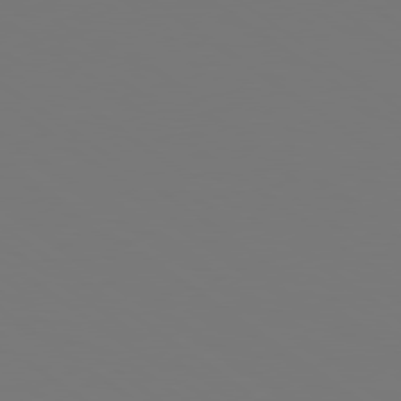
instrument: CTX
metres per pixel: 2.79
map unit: lApd
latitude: 79.0837
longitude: -175.9339
